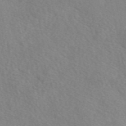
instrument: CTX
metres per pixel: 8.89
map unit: eAb
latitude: 49.5560
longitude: 117.2942
